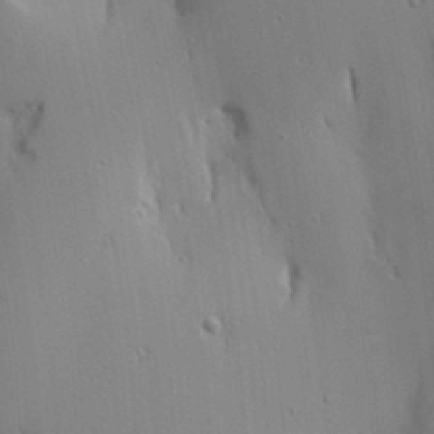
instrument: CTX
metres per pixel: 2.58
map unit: Aa
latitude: 17.8772
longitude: -143.2726
